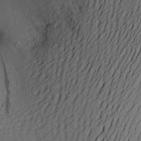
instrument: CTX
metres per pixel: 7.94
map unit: Aa
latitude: 18.9702
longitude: -144.7624
